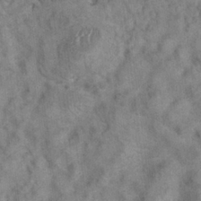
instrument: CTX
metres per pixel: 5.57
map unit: Hto
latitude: 8.1956
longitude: -34.3278
